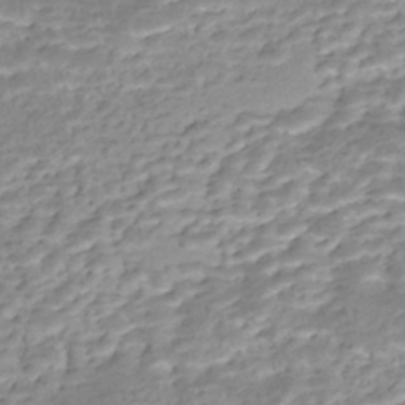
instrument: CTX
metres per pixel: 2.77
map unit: Nhe
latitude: -46.1228
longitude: 152.4251
